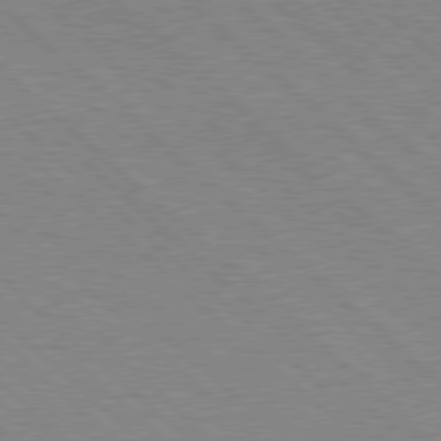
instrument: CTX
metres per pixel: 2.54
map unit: Hpe
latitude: 77.7260
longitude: -172.2900
